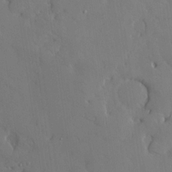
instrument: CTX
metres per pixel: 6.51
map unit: Hve
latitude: -10.7841
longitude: 176.0094
